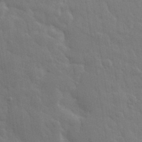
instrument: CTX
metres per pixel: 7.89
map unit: eHh
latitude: 32.8380
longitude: -70.5546
